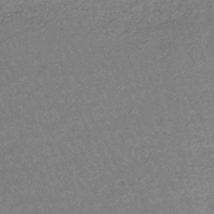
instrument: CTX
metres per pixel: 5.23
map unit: lHb
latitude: -41.7477
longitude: 66.5574
